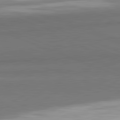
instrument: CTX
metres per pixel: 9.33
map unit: lApd
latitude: 82.1011
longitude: 152.3117
